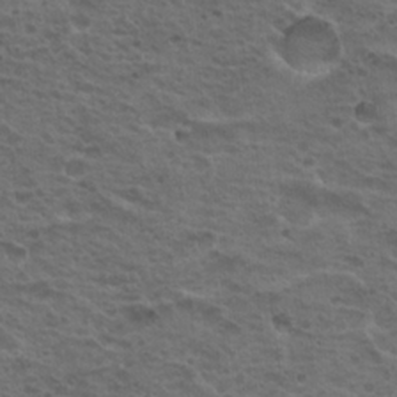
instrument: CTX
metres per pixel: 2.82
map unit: Hto
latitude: 18.7813
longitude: -32.0633
